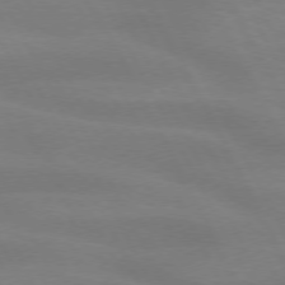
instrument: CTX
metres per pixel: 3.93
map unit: lApd
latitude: 73.6127
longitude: -48.1200
